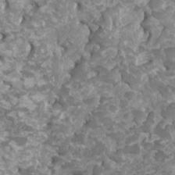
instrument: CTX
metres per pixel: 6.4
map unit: HNhu
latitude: 2.1578
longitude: -0.3845
